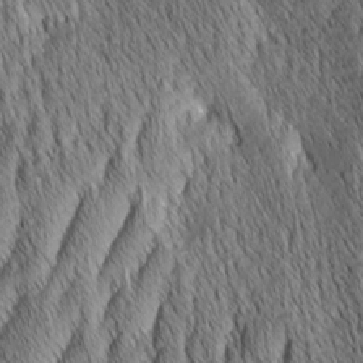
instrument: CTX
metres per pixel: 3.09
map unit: Aa
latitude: 6.6868
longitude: -130.8569
